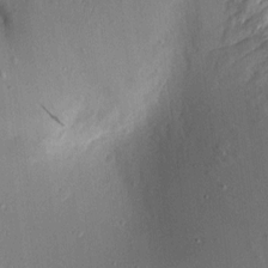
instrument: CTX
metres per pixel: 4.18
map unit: Aa
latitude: 9.1970
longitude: -131.1970
